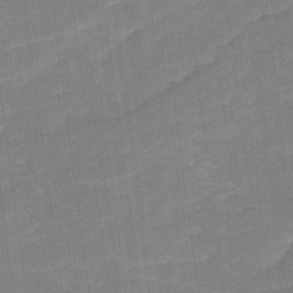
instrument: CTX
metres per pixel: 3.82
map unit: Ave
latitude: 17.4615
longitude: -136.4790
